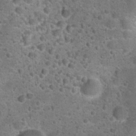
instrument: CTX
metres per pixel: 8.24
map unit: Hto
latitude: 22.7435
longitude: -49.8205
